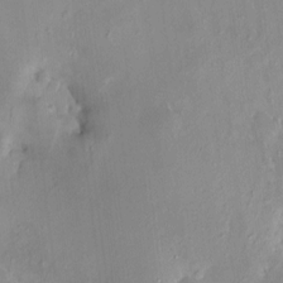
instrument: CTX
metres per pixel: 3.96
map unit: HNhu
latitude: 7.1403
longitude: 4.7085
